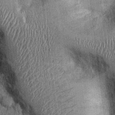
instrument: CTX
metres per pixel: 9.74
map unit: Ht
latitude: -0.2362
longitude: -13.4427
